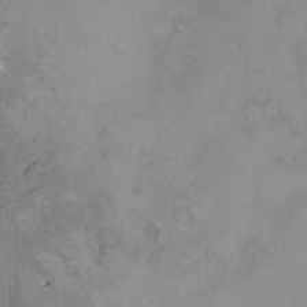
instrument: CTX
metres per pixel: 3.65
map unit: HNhu
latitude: 2.2144
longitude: 8.5763
